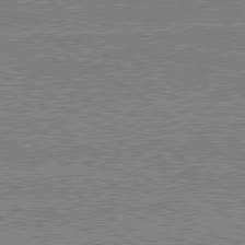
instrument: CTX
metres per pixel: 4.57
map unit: lApd
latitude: 79.5560
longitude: 167.0864
